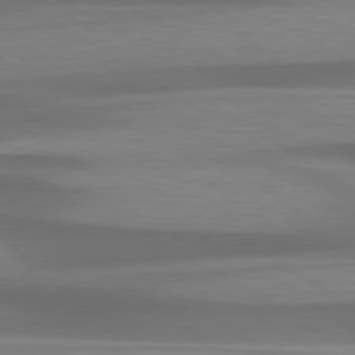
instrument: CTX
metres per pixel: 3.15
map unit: lApd
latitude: 79.5371
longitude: -87.7260
